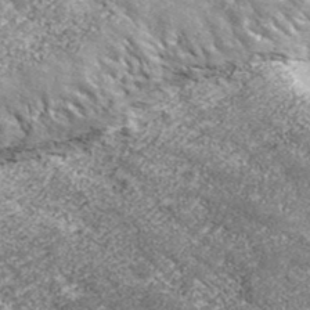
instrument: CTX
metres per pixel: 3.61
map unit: eHh
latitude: 42.8191
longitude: -90.3467
